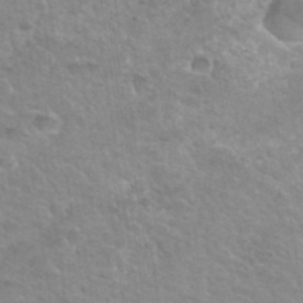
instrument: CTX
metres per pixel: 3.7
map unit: Hto
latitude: 35.3481
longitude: -50.5734
